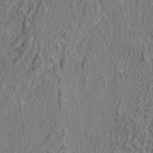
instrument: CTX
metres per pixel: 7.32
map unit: Nhu
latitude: -39.4266
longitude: -84.4034
